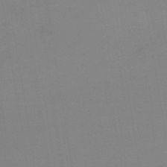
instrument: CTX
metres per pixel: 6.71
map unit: lHb
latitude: -49.1242
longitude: 67.7666
